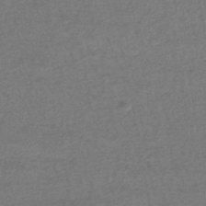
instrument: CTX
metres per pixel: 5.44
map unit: HNhu
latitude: -47.8989
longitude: 103.5399
